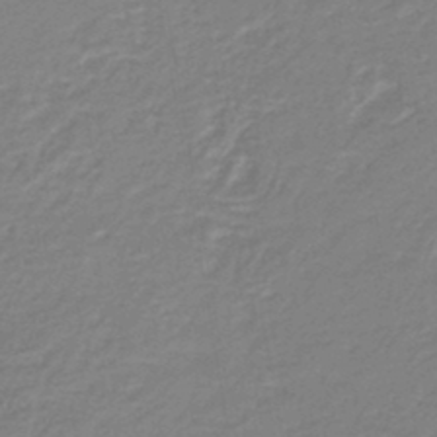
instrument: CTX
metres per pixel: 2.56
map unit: lHb
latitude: -45.0109
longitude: 60.2551
